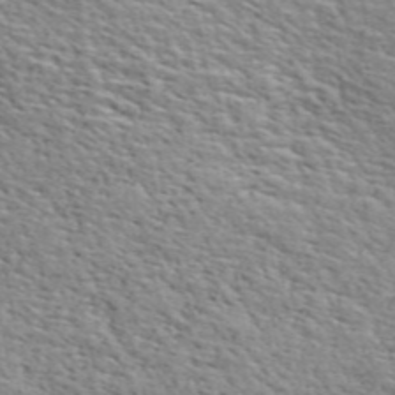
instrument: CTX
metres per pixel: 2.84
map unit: ANa
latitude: 48.8947
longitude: -74.6491
